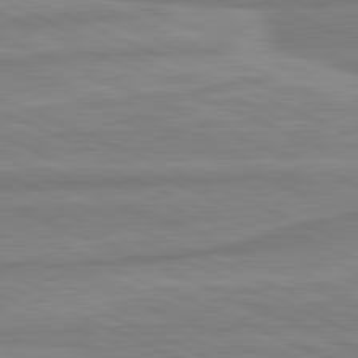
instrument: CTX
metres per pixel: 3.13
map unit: lApd
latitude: 81.6127
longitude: -175.7450
